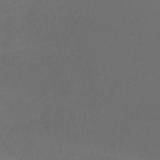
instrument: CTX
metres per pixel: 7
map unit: HNb
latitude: -53.2565
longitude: -42.1200
